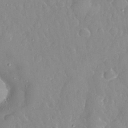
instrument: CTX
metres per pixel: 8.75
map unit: eHh
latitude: 32.7246
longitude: -59.7639
